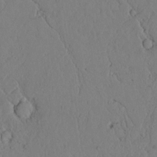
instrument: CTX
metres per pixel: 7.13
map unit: lAvf
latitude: 5.7072
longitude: 159.4832
